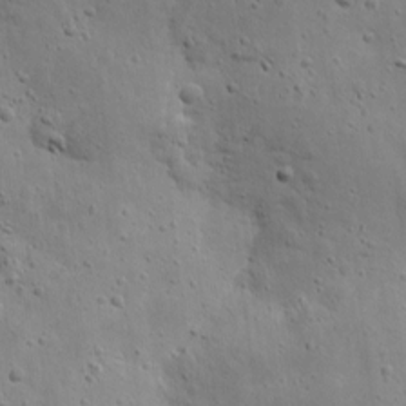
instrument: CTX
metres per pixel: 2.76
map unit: eHh
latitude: 9.6316
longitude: -72.9514
